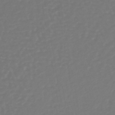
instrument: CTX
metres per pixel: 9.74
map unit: lHb
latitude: -38.4629
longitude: 62.8408
